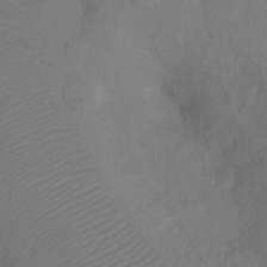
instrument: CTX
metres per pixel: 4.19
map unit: Ht
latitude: -7.0108
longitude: -34.3845
